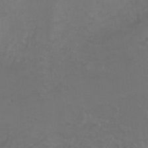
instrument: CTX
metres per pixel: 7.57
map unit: Ht
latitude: -0.1228
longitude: -38.4412
